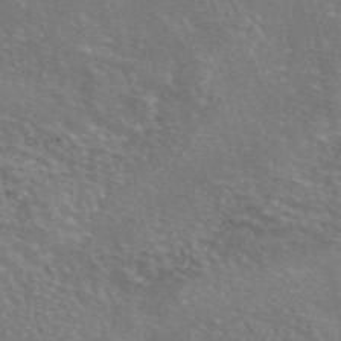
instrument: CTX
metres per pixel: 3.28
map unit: eAb
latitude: 46.3468
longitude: 106.2929
